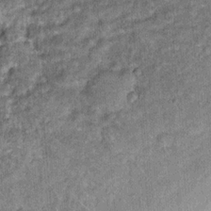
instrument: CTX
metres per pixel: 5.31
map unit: Hto
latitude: 14.6113
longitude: -35.1781
